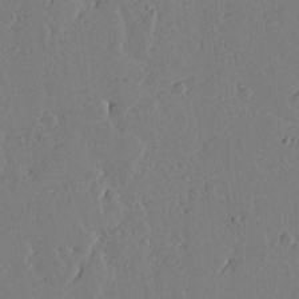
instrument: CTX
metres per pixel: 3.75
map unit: lAvf
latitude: 15.7072
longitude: -126.1578
